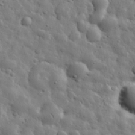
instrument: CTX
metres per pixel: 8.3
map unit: eHh
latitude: 31.3482
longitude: -73.5749
